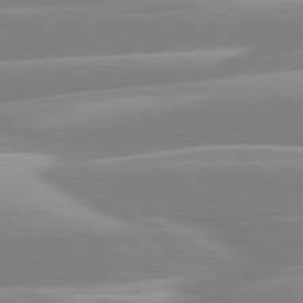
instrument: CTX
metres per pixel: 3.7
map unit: lApd
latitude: 80.4034
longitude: -128.1956
